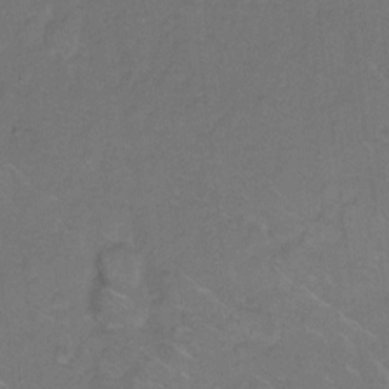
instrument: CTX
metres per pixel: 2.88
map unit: Hto
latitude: 6.9703
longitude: -61.5371
